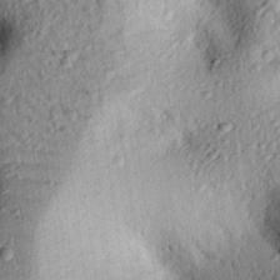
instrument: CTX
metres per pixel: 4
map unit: eHh
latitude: 24.5923
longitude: -78.7624
